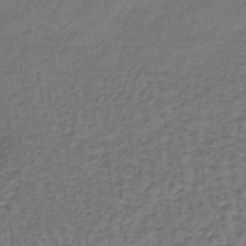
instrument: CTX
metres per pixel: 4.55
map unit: lHb
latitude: -38.9164
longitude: 63.9367
